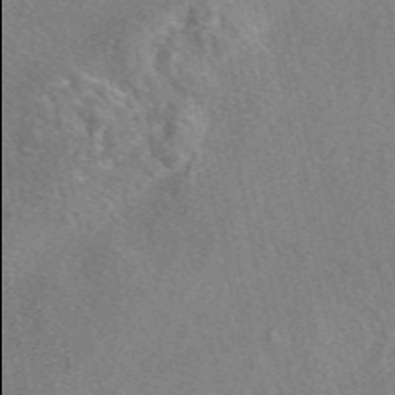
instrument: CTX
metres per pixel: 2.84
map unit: eAb
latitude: 48.5924
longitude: 110.0094
